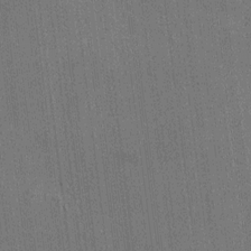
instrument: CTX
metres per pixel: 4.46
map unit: HNhu
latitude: 8.2523
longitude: 15.8612
